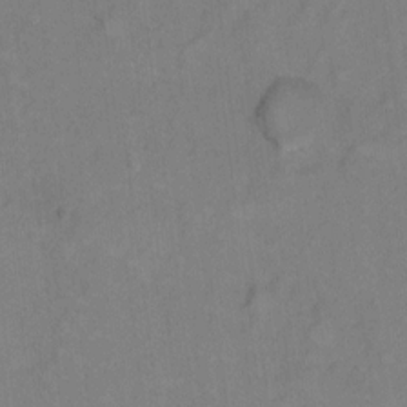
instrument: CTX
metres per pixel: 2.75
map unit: Hto
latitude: 7.1403
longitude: -37.6694
